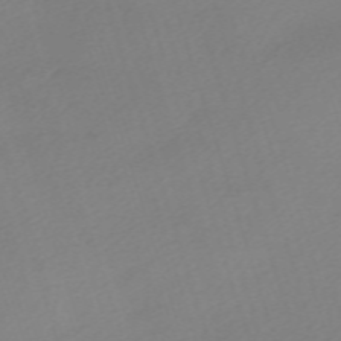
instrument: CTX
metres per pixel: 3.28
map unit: eHh
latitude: -62.3117
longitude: 53.0864
